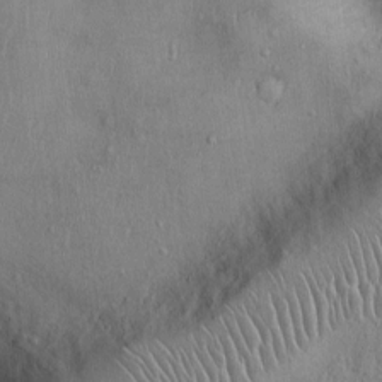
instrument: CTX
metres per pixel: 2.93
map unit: Ht
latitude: -3.4832
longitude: -14.8569
